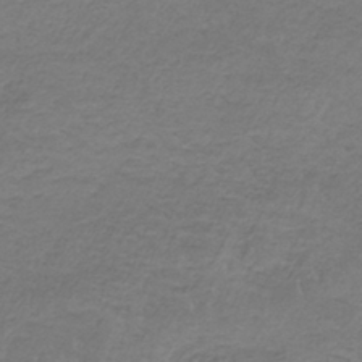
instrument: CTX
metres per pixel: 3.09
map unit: HNb
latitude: -35.5966
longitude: 56.6518
